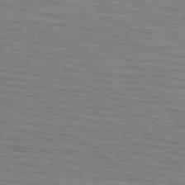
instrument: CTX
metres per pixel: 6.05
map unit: lApd
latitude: 74.1200
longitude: -71.6127
